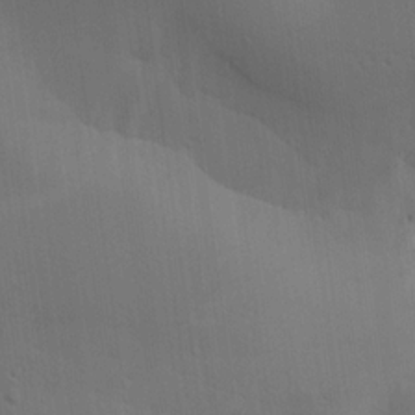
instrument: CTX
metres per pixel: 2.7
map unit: lAa
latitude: 19.9906
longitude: -138.6113
